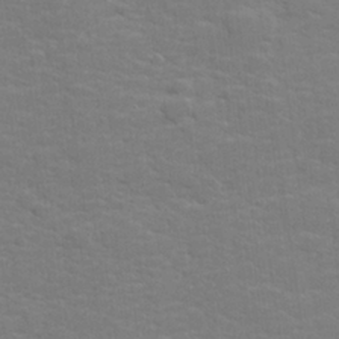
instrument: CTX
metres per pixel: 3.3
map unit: lHvf
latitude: 25.0458
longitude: 142.1794
